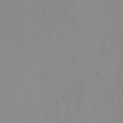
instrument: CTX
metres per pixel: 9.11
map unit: HNhu
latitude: 3.5182
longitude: 8.8597
